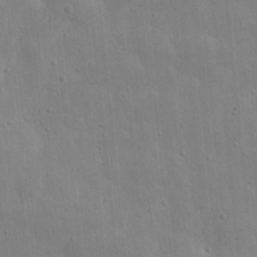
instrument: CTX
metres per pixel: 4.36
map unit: eHh
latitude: 9.6694
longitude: -72.5546
